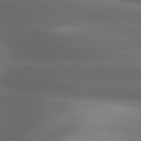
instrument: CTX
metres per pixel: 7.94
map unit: lApd
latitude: 79.7072
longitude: -119.5371
